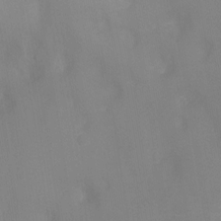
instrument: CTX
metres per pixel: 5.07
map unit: Ht
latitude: -8.9731
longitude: -25.0269
